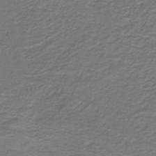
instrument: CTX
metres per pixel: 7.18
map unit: lHb
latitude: -41.4643
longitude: 52.2550
